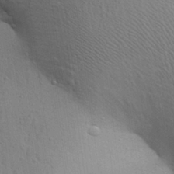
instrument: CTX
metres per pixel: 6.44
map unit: Aa
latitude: 29.1214
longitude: -147.4805
